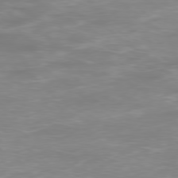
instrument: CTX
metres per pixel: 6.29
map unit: Ap
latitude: -78.7085
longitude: -97.8772
